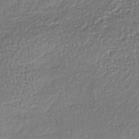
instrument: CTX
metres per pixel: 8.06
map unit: lHb
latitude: -36.2172
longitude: 61.3321
